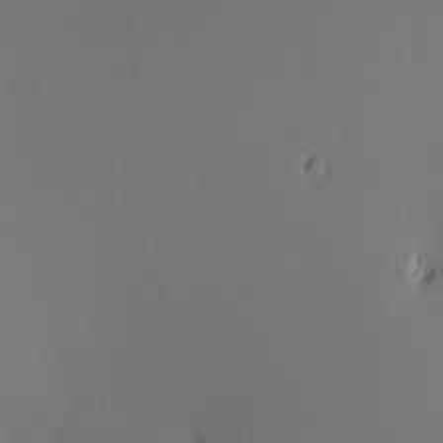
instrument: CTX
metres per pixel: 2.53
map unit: Nhu
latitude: -3.7477
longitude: -84.4223
